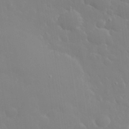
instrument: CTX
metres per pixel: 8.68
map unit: eHh
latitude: 32.8191
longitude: -60.7246
